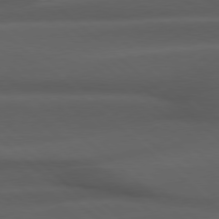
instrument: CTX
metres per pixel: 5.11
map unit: Hpe
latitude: 77.8016
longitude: -126.4412
